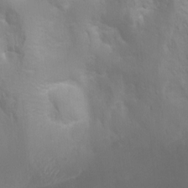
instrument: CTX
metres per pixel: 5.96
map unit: Ht
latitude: 2.8380
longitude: -22.4223
